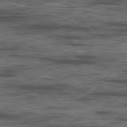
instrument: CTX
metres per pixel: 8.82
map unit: Ap
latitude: -80.0472
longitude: -91.6127
